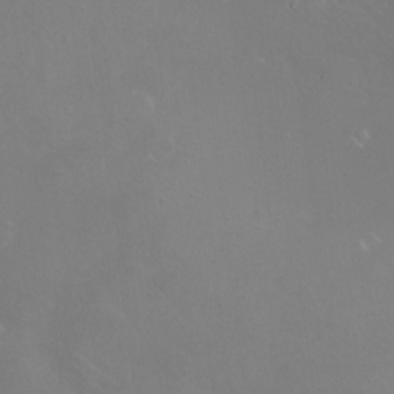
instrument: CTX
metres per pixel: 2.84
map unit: eHh
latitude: -10.8219
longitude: -64.5924
